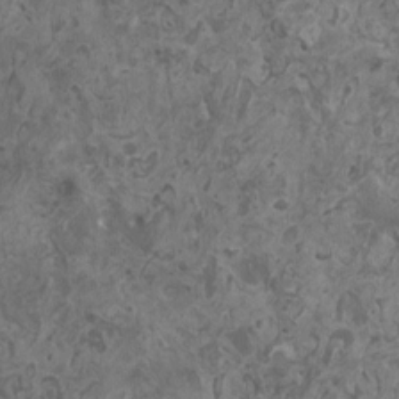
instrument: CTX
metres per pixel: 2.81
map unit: HNhu
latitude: 0.2900
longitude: 5.5399
